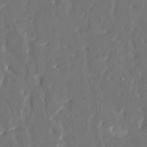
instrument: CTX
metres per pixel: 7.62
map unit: HNhu
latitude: 4.2711
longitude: 10.3117
